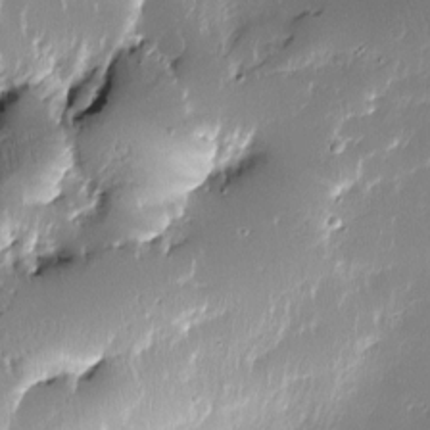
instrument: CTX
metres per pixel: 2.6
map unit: Nve
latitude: -7.5399
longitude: 173.1431
